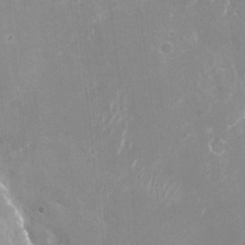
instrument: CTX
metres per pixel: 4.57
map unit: Nhu
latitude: -27.3320
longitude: -61.5749
